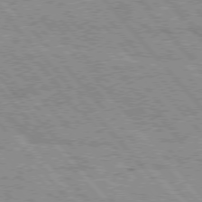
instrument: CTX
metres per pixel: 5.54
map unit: Hpe
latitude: 75.7072
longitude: -150.8380
